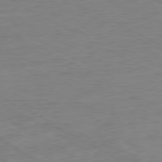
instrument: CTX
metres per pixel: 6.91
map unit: Ap
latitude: -80.2740
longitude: -83.4993
